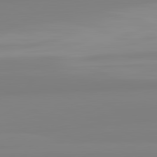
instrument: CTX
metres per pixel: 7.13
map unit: lApd
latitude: 82.4978
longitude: 174.0849
